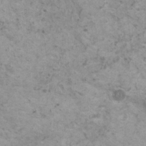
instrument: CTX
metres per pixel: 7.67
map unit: HNhu
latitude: 0.7246
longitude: 3.4265
